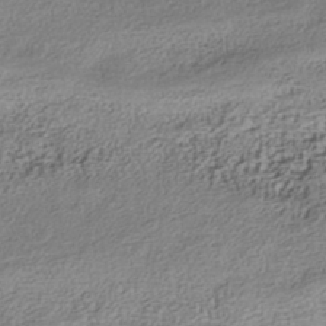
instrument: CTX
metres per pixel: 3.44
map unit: Nhe
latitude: -41.7289
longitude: -111.4238
